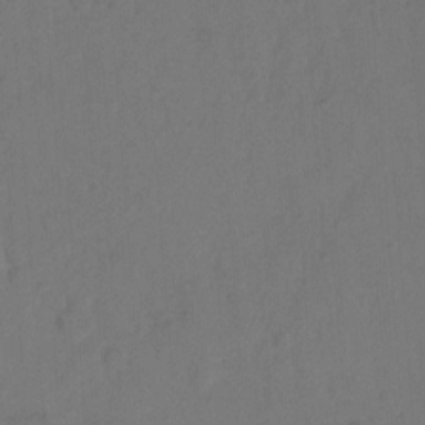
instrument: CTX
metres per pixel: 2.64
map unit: Hto
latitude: 7.8961
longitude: -61.6883
